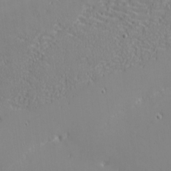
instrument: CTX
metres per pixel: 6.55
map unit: eHh
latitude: -2.8974
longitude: -80.8380
